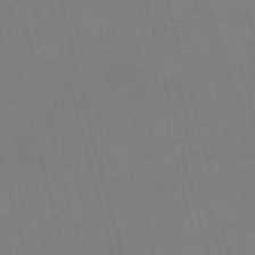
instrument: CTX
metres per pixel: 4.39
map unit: Nve
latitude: -58.5573
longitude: 61.9556
